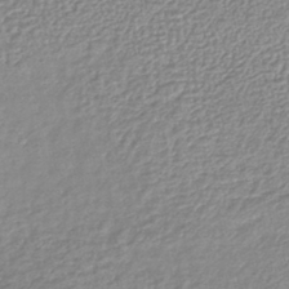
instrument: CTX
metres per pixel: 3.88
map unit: lHb
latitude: -41.9367
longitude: 68.9730
